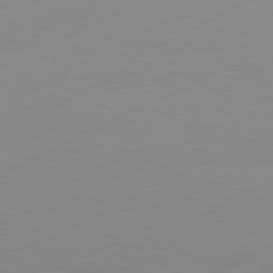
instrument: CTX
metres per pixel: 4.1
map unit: Ap
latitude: -81.1809
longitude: -84.2334
